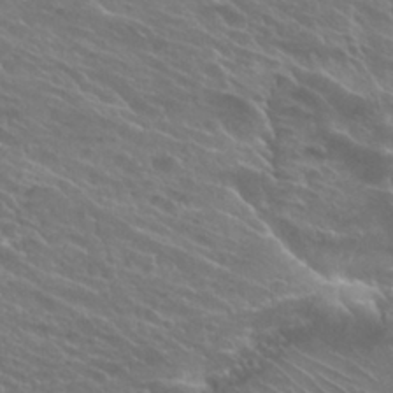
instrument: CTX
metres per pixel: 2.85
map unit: Hto
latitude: 26.2334
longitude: -39.8205
